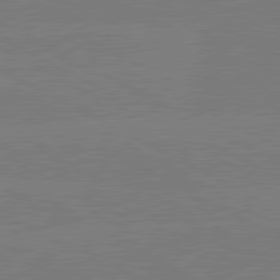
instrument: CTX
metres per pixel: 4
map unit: lApd
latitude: 80.9136
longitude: -127.2348
